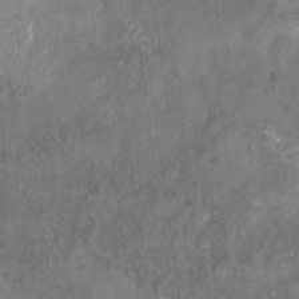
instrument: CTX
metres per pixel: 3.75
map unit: Nhu
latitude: -25.3698
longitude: -56.7813
